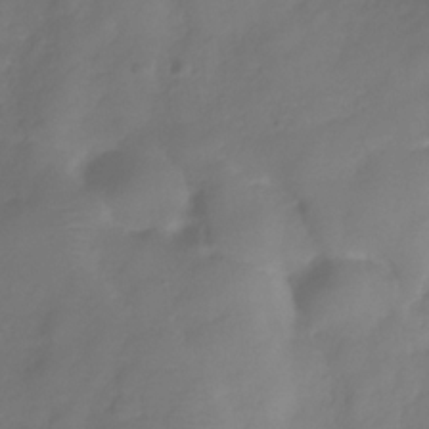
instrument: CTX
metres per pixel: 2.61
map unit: Hve
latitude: -31.9556
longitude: 92.3684
